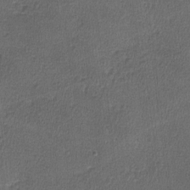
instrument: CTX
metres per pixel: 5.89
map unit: lHvf
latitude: -11.5777
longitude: -100.6491
